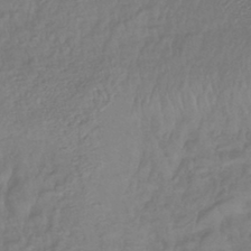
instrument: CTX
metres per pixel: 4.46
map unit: eHb
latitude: -42.9919
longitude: 81.9556
